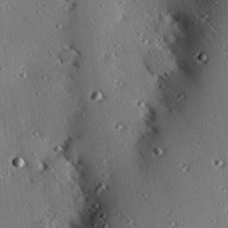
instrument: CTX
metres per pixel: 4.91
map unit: eHh
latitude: 22.4412
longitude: -90.2523
